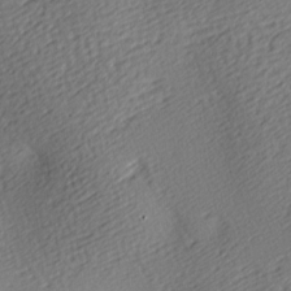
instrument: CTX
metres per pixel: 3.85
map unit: lAa
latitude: -9.7100
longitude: -125.9906
